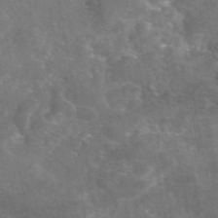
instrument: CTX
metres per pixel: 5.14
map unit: eAb
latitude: 46.5924
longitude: 120.1039
